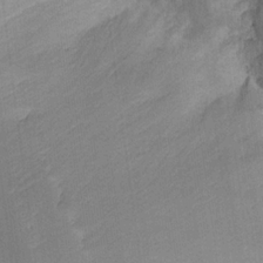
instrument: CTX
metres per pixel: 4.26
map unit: Nhu
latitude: 18.1577
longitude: -73.9906
